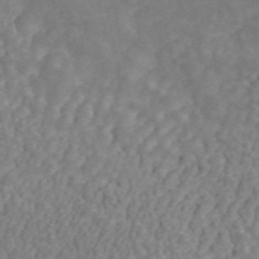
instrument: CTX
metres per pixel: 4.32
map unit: ANa
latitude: 45.1214
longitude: 26.4817
